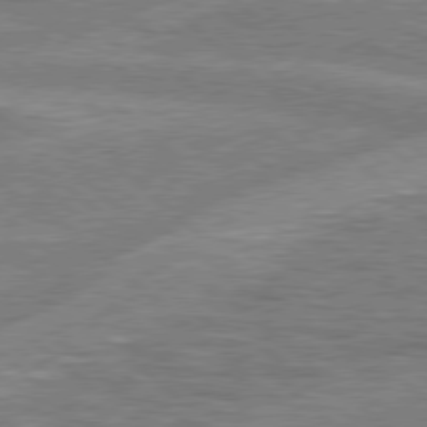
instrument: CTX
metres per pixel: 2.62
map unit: Hpe
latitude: 78.2712
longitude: -157.5749
